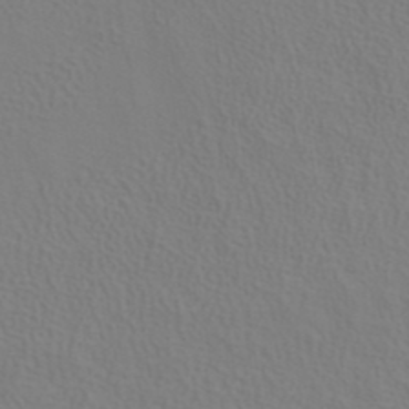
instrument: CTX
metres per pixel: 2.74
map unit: ANa
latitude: 39.1592
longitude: 20.6896
